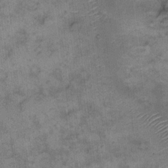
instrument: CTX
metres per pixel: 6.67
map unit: eHh
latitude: 10.2901
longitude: -63.4805
